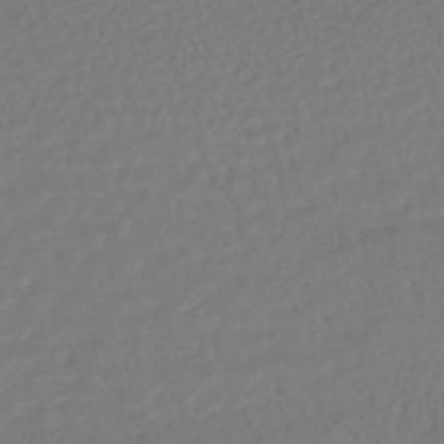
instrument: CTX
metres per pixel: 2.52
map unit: HNhu
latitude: -45.3132
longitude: 103.5210
